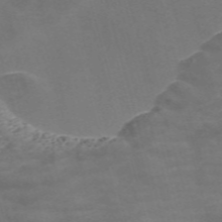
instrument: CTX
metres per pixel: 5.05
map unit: Nve
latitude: -58.4251
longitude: 65.7100
